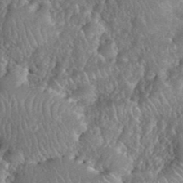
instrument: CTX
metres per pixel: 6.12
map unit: eHh
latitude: 39.9528
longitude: -57.8016
